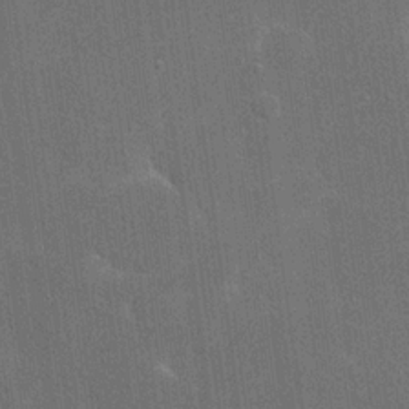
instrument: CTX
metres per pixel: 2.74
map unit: eHh
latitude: 19.9528
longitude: -68.5168
